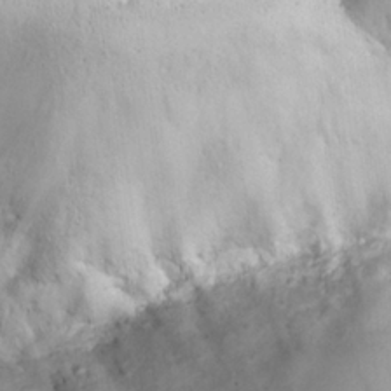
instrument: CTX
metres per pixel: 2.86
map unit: Nhu
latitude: 25.2725
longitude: -63.2537
